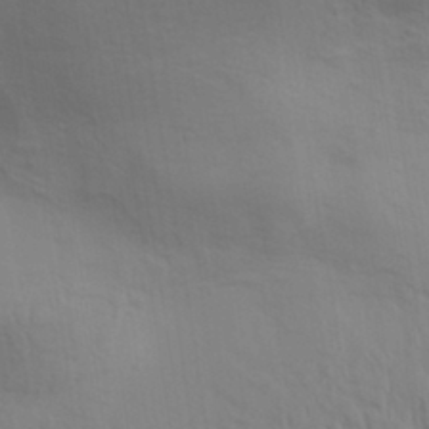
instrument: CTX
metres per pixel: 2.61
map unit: Aa
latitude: 31.3671
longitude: -135.6316
